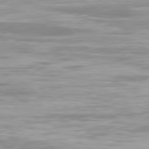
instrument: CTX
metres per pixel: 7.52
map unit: Ap
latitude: -80.2929
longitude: -60.3089
